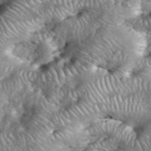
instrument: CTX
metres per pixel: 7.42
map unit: eHh
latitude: 38.8002
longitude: -56.9135
